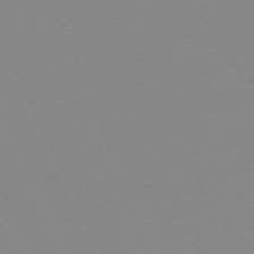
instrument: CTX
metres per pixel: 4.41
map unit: Ap
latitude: -73.2376
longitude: -70.0822
